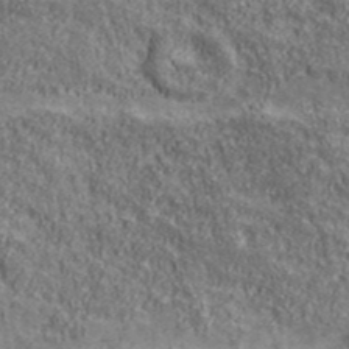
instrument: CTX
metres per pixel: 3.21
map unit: eHh
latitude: 43.5938
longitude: -89.0270
